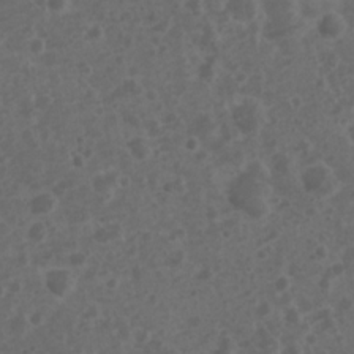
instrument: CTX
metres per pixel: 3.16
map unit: Nhu
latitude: 3.0269
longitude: -14.8569
